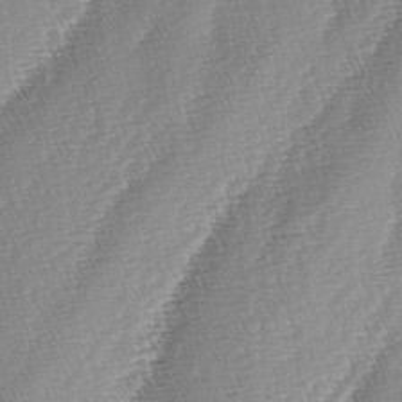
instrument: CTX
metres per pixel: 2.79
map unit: lAa
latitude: -4.3117
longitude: -129.5182
